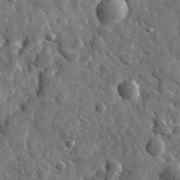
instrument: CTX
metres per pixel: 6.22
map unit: lHvf
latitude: 35.2914
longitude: -87.9528
